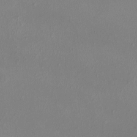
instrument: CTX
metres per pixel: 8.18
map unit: HNhu
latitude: 4.9703
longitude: 6.9163
